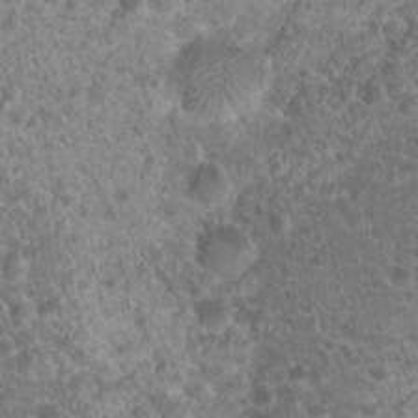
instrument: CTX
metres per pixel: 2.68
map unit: Hto
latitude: 19.0080
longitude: -40.7624
